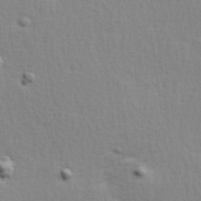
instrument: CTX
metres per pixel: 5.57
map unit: Hve
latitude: 25.7827
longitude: -94.0255
